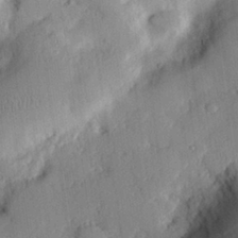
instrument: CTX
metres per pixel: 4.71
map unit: eHh
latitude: 26.3089
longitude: -81.3104
